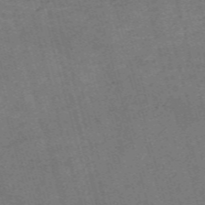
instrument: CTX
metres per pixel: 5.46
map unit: Nve
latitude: -59.2942
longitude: 64.9164
